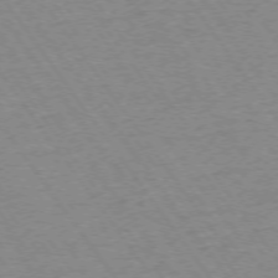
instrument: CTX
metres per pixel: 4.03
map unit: Ap
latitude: -74.6330
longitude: -78.0444
